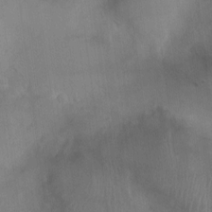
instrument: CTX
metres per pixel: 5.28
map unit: Ht
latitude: -4.3684
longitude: -17.0081
